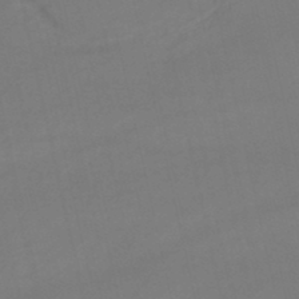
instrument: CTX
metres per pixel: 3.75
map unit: lHb
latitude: -46.8408
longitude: 66.9542
